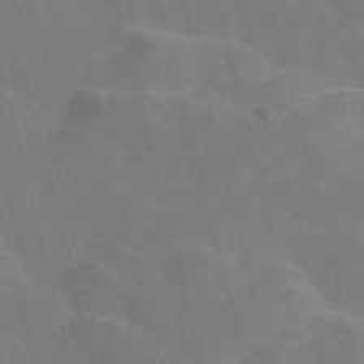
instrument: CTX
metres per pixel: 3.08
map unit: Nve
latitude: -57.4265
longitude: 54.9731
